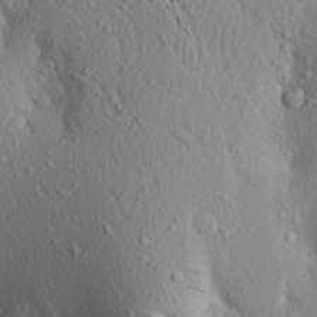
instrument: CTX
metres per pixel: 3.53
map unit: Aa
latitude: 18.0633
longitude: -148.3656
